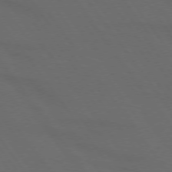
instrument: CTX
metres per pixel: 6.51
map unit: lApd
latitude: 73.9528
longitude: -72.3090
